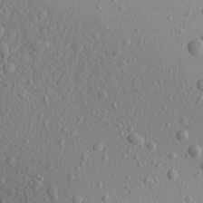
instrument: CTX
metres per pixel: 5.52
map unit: Aa
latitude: 19.7827
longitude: -148.2334
